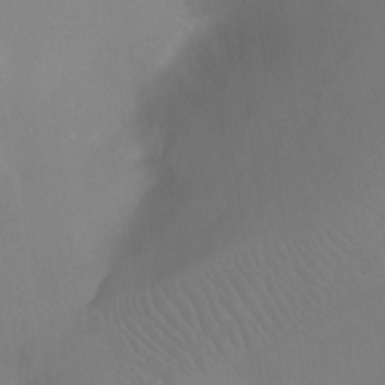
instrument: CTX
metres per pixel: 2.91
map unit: Ht
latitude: -4.7841
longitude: -27.8017
